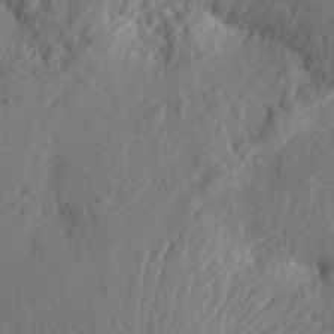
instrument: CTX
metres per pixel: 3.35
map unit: Aa
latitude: 24.0822
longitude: -150.5545
